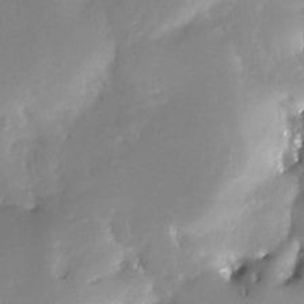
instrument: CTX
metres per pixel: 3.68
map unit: Nhe
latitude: -28.8975
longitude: -110.5924
